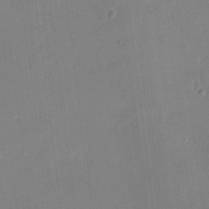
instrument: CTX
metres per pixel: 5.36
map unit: eHh
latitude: 4.9892
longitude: -68.3845
